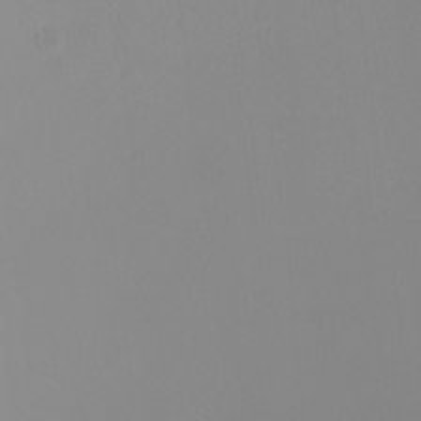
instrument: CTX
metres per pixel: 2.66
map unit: Htu
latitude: -6.1983
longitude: -71.5938
